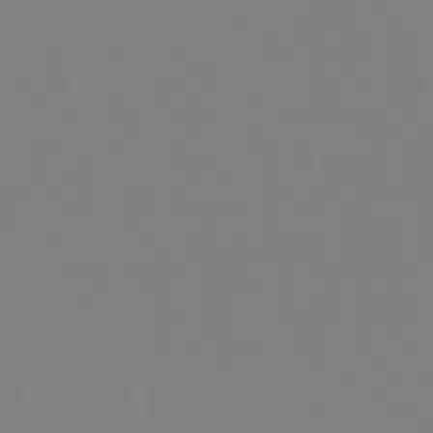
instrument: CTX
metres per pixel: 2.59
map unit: lHb
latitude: -49.5022
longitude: 70.0283
